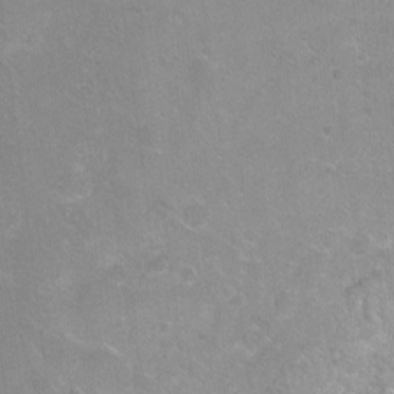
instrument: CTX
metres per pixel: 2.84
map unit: Ht
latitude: -5.7099
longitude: -36.5546
